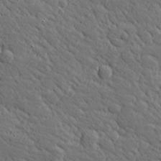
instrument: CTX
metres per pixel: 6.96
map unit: Hve
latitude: 26.4223
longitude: 144.2551
